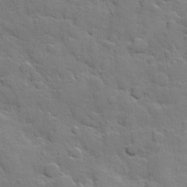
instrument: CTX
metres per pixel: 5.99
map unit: Hve
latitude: 24.5923
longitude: 148.7086
